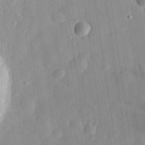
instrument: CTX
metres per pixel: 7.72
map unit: eHh
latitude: 29.9150
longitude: -74.8002
